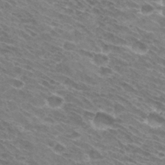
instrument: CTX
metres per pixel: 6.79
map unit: Hto
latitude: 31.7828
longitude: -43.9528
